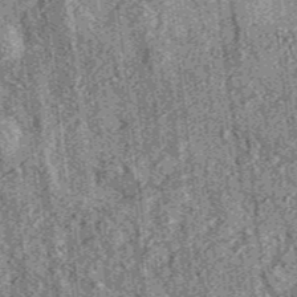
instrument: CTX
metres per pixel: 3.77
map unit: eAb
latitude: 36.6301
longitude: 107.5588
